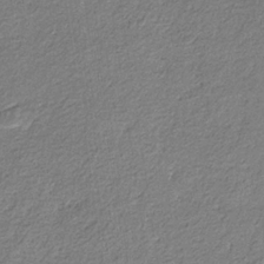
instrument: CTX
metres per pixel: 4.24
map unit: eHb
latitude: -30.4440
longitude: 68.8408
